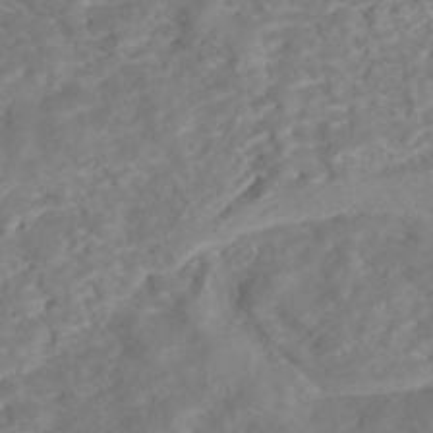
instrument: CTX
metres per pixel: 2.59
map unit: Nhe
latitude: -48.0850
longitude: -172.1199
